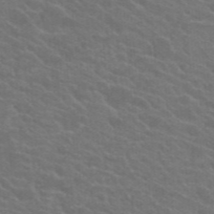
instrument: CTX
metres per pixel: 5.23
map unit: Hto
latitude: 23.8583
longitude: -36.3656
